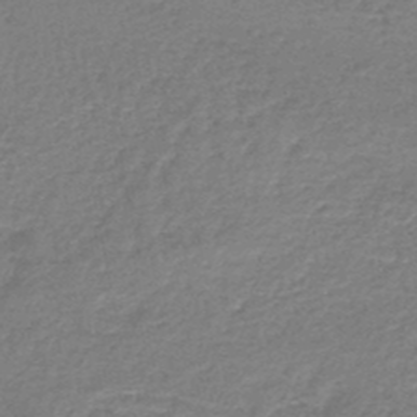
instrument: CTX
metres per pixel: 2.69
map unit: HNhu
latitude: -48.7652
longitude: 97.1431
